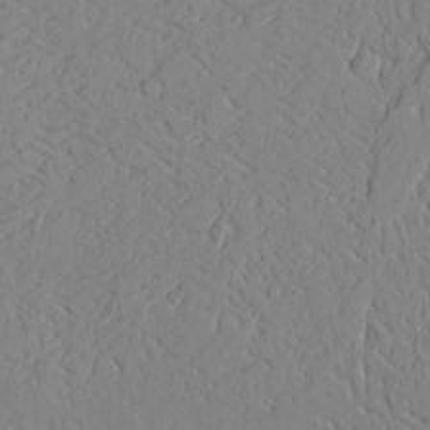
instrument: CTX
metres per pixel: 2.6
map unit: Aa
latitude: 25.1781
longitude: -129.5182
